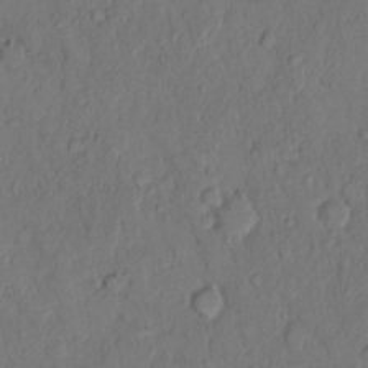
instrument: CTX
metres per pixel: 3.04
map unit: Hto
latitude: 8.9514
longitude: -61.8394
